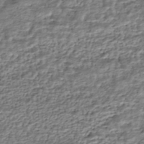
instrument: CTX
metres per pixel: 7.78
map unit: HNhu
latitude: -43.7288
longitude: 105.9178
